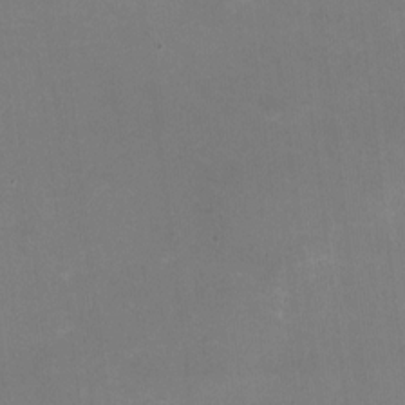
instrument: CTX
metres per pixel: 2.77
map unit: HNhu
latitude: -1.5022
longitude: -1.6127
